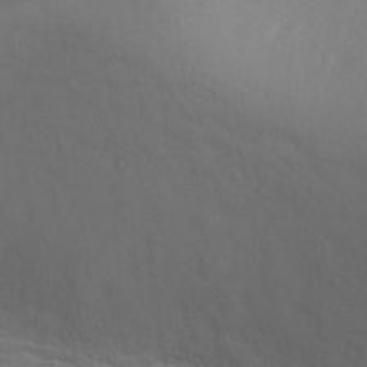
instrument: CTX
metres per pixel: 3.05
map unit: Ht
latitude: -5.0486
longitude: -18.7624
